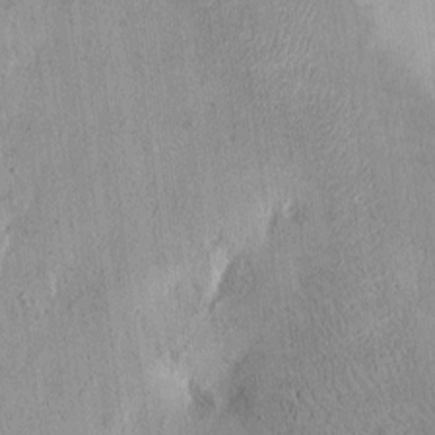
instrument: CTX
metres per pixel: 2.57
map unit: Hto
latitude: 10.6491
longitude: -57.9150
